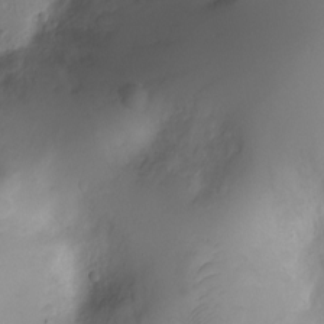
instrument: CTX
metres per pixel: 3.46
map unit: Ht
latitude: -3.3131
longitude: -29.1781
